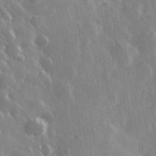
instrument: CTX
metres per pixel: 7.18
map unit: Hve
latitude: 28.7057
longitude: 147.1431
